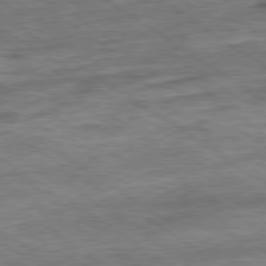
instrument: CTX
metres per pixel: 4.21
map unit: Ap
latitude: -80.0094
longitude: -50.2333
